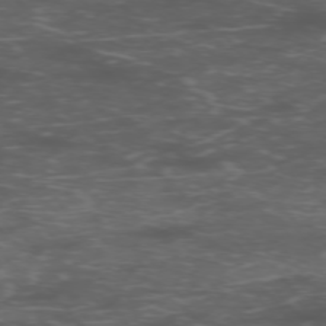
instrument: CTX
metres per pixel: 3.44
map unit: Hpe
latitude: -75.6155
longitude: -19.4993
